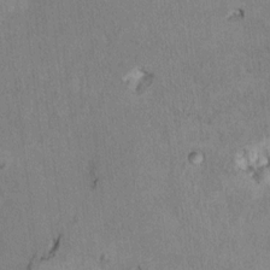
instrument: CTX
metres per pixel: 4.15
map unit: Ht
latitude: 9.1025
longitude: -31.9906
